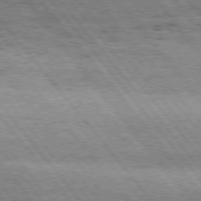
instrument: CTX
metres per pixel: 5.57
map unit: Hpe
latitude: 75.8394
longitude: -152.9514
